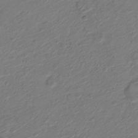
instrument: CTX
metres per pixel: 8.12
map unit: Nve
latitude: -19.4076
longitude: 106.8597
